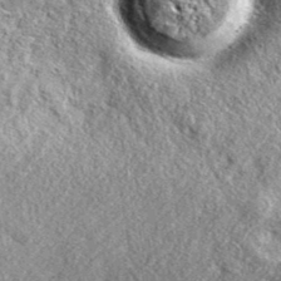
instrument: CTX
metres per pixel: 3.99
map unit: eAb
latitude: 38.6112
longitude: 109.5021
